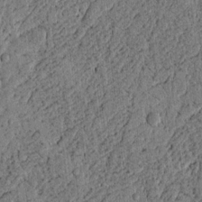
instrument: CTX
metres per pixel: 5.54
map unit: lAvf
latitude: 4.1956
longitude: 158.2928
